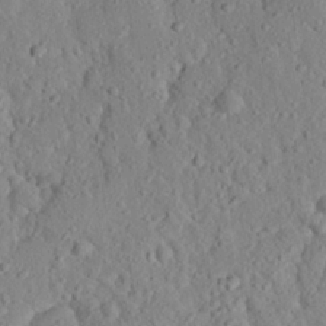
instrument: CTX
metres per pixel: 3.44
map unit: eHh
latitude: 25.3859
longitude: -78.6680
